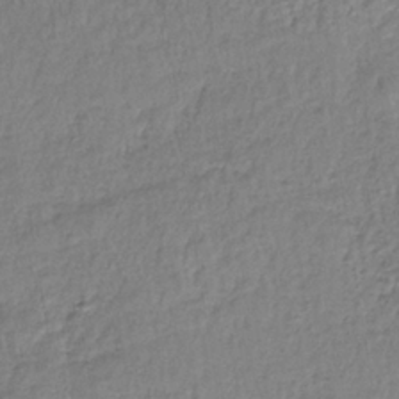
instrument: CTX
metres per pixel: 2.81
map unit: lHb
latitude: -35.3888
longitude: 63.3320
